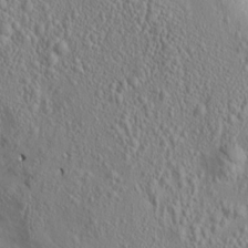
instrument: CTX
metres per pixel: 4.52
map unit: lAvf
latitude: 7.7072
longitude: 166.2173
